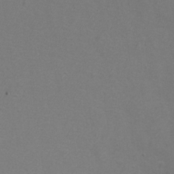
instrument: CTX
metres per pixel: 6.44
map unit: eHh
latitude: -7.4265
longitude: -75.3671
